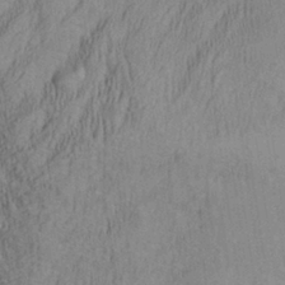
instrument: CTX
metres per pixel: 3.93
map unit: Aa
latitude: 27.8772
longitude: -136.1389
